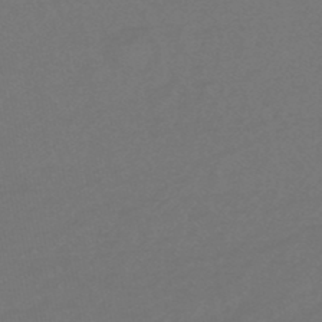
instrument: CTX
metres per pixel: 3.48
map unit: eHb
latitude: -47.5021
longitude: 87.7856
